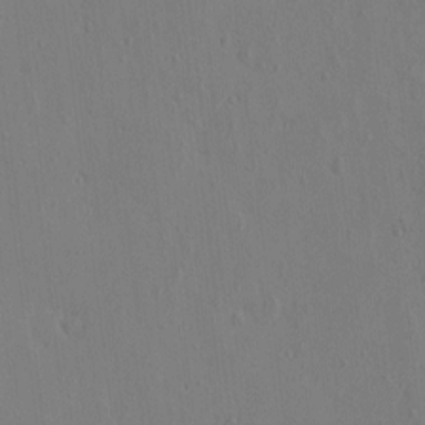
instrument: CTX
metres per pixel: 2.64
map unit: eHh
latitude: -3.0297
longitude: 18.0661
